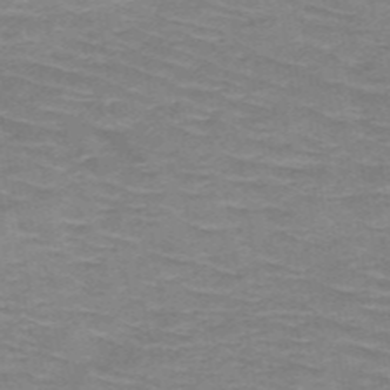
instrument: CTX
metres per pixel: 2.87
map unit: HNb
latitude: -47.8989
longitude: -46.0444
